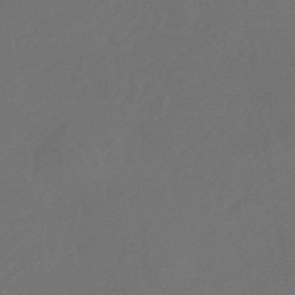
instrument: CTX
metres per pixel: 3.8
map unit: eHb
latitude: -43.7855
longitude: 88.8597
